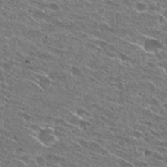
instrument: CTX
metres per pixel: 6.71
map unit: Hto
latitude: 27.3482
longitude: -44.0822
